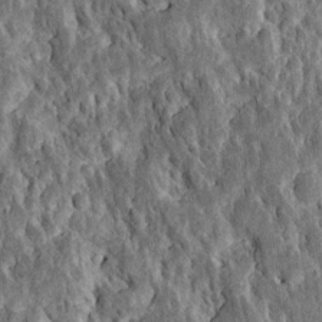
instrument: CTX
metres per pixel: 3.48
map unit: Htu
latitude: -1.5588
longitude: 149.1243
